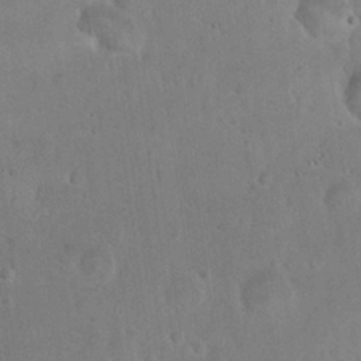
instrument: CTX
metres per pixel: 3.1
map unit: eHh
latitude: 22.4223
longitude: -58.5357
